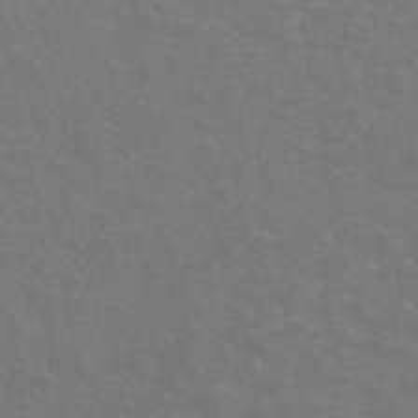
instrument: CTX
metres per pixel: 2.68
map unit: ANa
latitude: 44.9513
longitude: 25.8044
